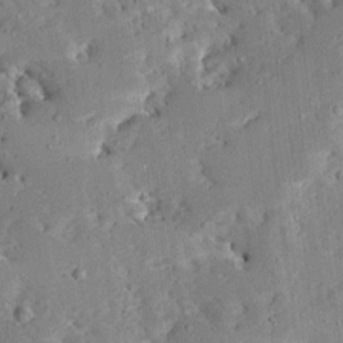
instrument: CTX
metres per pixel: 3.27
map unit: Ave
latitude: 12.7435
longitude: -137.6505
